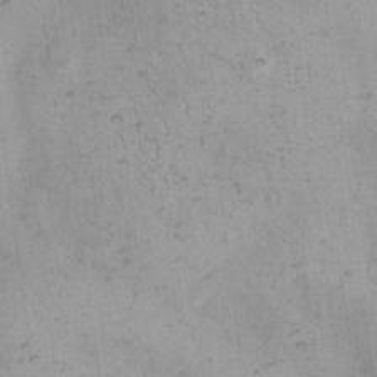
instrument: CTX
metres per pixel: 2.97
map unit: eHh
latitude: 15.2915
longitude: -66.2333
